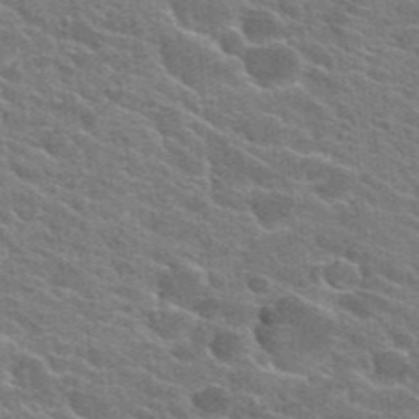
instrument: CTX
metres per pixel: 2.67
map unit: Hto
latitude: 24.2333
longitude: -36.6869
